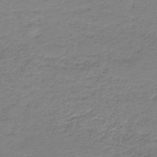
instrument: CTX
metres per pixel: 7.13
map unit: HNb
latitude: -38.0472
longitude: 50.8219
